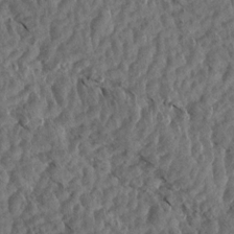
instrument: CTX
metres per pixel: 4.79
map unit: Aa
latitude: 13.9150
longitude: -140.6679
